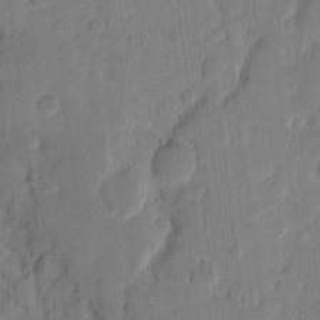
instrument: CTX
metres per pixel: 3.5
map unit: eHh
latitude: 11.0081
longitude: -65.6694
